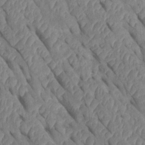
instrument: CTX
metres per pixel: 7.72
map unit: Htu
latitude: 1.0836
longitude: 147.5588
